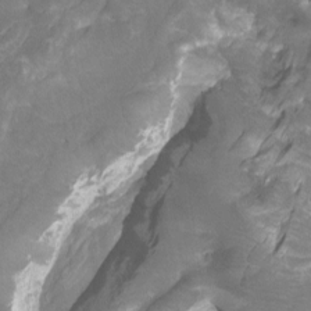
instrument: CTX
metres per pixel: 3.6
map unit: Ht
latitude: -13.4832
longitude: -44.0633
